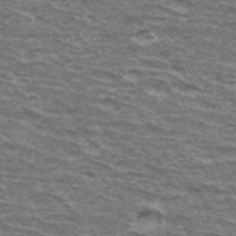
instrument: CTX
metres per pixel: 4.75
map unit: Hto
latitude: 34.8002
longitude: -42.5357
